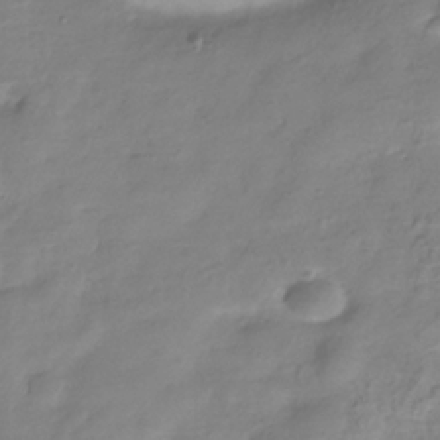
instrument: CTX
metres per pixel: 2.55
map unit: Hve
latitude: -33.1809
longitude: 90.6141
